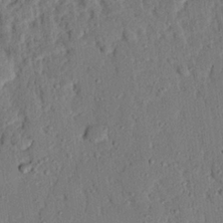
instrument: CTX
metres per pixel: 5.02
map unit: eHh
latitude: 25.3859
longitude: -78.9514
